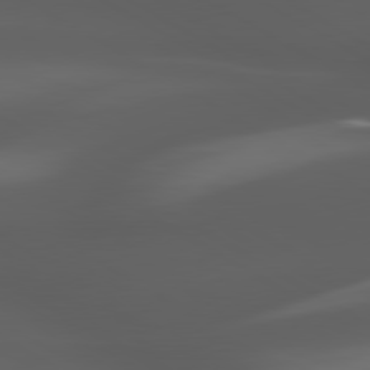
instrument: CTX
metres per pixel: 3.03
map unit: lApd
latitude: 80.2711
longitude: -144.1578
